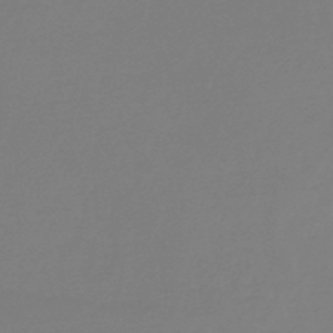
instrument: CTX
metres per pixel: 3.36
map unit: HNb
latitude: -44.6519
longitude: -45.3292
